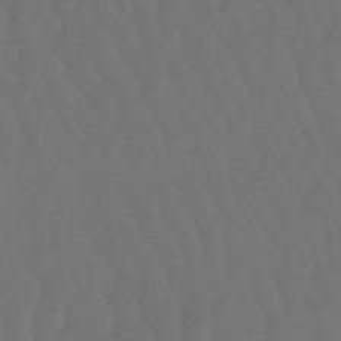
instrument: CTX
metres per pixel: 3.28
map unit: lHb
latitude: -47.5777
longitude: 79.4265
